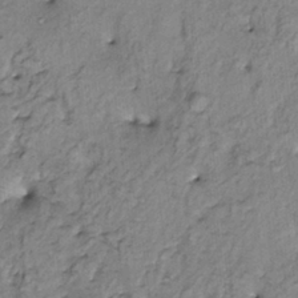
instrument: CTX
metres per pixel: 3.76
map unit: HNhu
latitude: 2.9513
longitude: 9.0486
